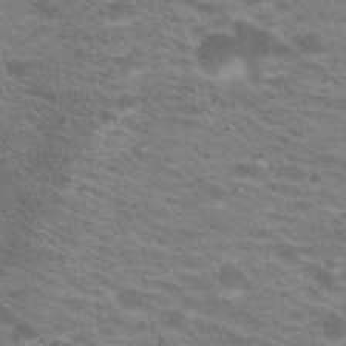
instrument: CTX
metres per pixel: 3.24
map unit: Hto
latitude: 21.5182
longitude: -37.5182
